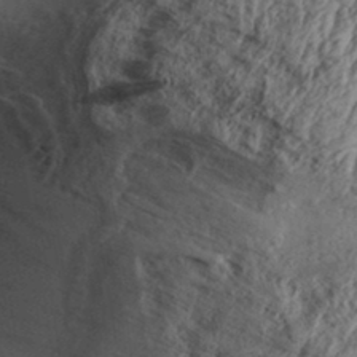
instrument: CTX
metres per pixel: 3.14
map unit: Aa
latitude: 31.8395
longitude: -134.5734
